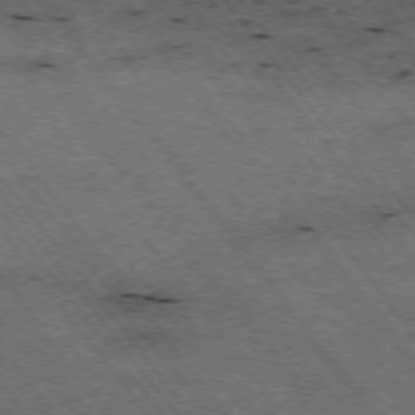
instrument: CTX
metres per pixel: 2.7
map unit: Hpe
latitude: -74.8786
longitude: 4.6518
